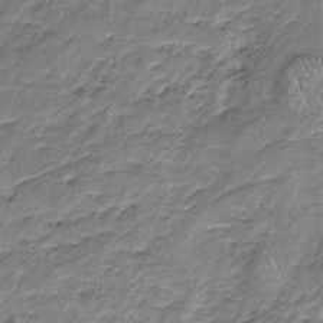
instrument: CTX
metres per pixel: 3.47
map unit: Nhu
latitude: -18.1795
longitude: -57.1970
